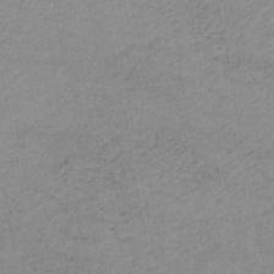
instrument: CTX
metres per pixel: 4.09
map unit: lHb
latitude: -46.5007
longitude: 61.9556
